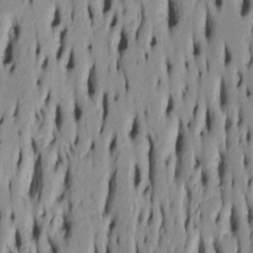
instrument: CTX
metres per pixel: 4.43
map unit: Htu
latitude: -5.1431
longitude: 151.8611
